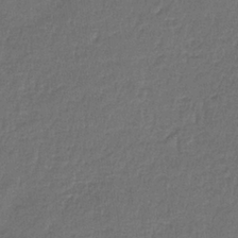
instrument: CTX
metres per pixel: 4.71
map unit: HNb
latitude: -35.6155
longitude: 58.9541
